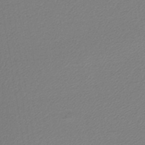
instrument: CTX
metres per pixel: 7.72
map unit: lHb
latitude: -43.1998
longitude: 60.2928
